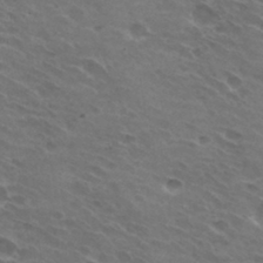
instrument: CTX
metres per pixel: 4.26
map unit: Hto
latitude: 32.0444
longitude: -43.4238
